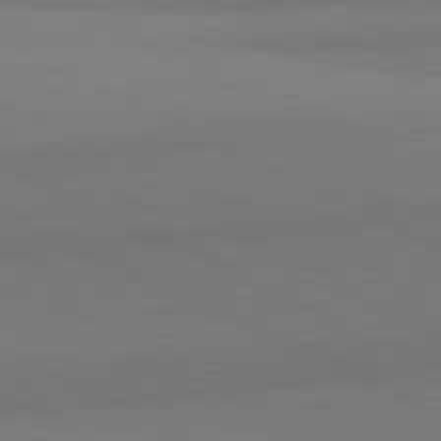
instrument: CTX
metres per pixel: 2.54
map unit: lApd
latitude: 81.7450
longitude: 151.4832
